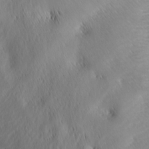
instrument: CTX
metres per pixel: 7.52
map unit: lAa
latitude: -7.5210
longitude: -126.2712
